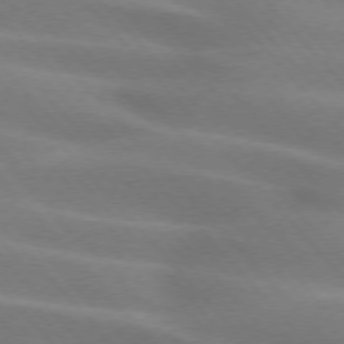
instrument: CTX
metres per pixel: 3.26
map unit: lApd
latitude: 74.4034
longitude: -61.3104
